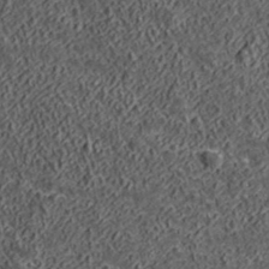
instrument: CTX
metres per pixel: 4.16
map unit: lHvf
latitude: 40.2144
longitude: -86.0255
